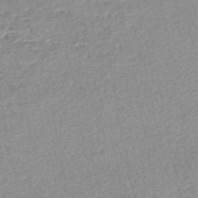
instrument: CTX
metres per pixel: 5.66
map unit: HNhu
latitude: -47.9556
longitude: 102.2740
